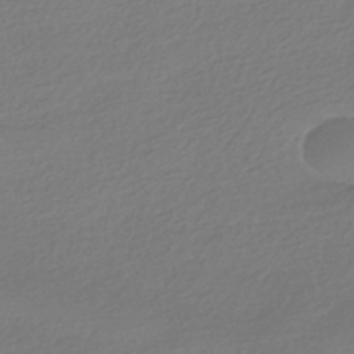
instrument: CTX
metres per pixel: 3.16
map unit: HNhu
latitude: -41.4454
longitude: 94.8408
